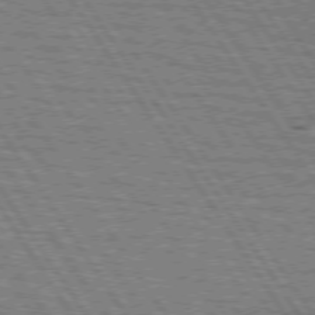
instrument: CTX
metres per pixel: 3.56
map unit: lApd
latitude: 74.1389
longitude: -78.1767
